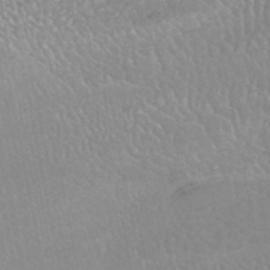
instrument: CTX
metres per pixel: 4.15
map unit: HNhu
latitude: -47.5399
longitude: 98.2361
